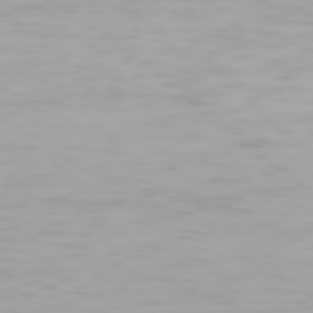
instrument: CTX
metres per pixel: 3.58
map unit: Hpe
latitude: 77.8772
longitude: -135.8583
